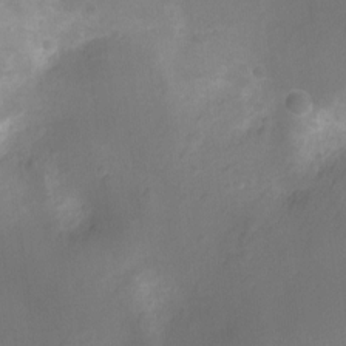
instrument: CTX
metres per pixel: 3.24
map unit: Ht
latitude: -8.6329
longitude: -21.7072
